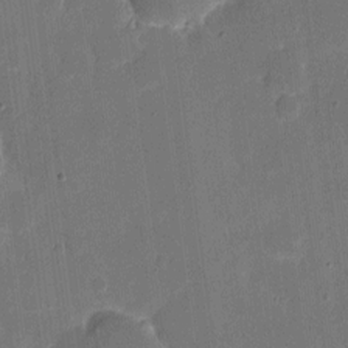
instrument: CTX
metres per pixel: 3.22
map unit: eHh
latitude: 5.1781
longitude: -66.5923
